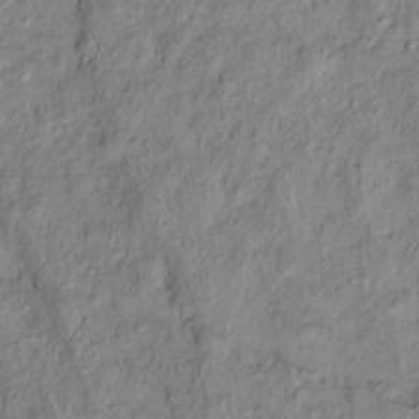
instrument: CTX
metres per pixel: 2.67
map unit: Htu
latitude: -9.8422
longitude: 177.3699
